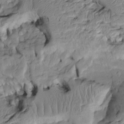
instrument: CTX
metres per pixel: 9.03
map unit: Htu
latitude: -6.6329
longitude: 154.4440
